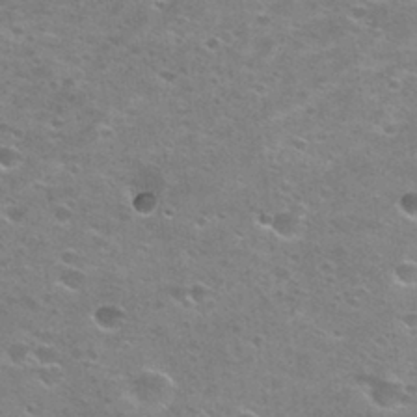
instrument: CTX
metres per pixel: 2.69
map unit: Hto
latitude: 28.1767
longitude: -47.0081
